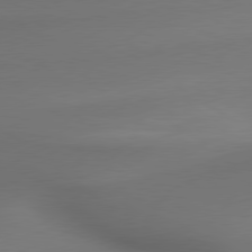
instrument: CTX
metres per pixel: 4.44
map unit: lApd
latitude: 79.7072
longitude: -175.3482
